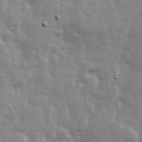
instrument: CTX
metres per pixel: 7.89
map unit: Ave
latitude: 13.5938
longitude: -103.2915
